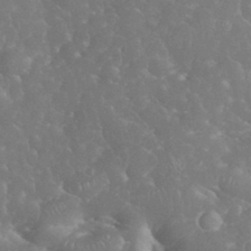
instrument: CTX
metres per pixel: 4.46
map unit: eHh
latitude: 34.3845
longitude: -63.9528
